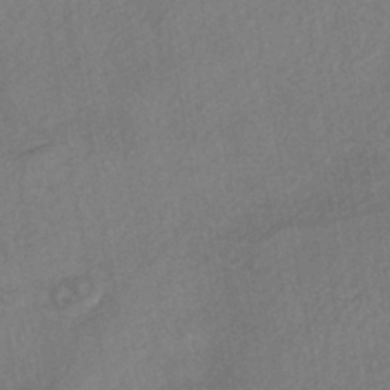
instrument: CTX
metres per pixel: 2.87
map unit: HNhu
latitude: -41.2376
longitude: 91.5399
